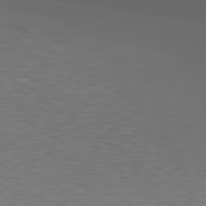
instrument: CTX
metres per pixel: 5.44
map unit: lApd
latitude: 77.5938
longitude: -53.4238
